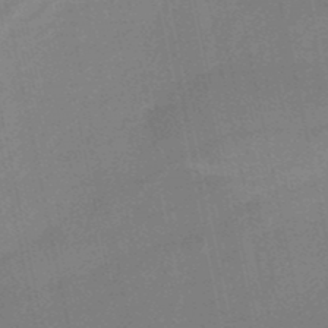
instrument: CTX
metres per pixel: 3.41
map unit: HNb
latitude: -50.7652
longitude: -42.3278
